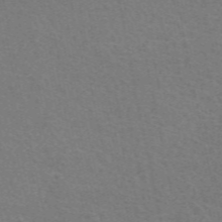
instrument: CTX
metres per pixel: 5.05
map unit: eAb
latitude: 51.2159
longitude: 111.6721
